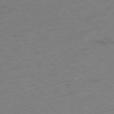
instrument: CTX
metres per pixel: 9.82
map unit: Ap
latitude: -78.7463
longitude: -50.1200
